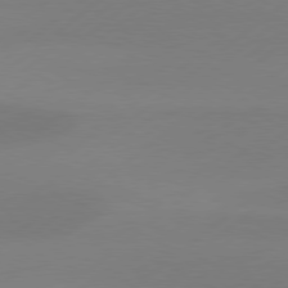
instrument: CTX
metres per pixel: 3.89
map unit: Hpe
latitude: 78.5735
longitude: -131.5749
